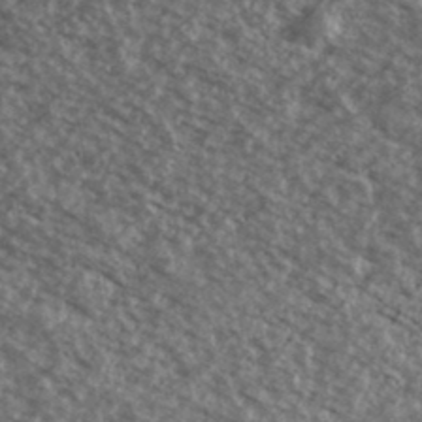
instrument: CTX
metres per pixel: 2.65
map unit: Ave
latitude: 39.0647
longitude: -110.4601
